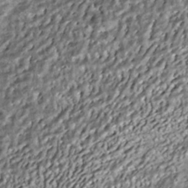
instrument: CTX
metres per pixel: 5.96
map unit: ANa
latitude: -41.1053
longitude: 105.6155
